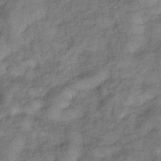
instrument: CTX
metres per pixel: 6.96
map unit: eHb
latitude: -33.1998
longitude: 73.9556
